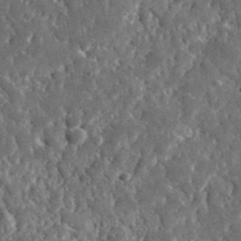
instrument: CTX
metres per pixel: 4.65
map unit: lHvf
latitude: 35.3670
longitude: -87.5560
